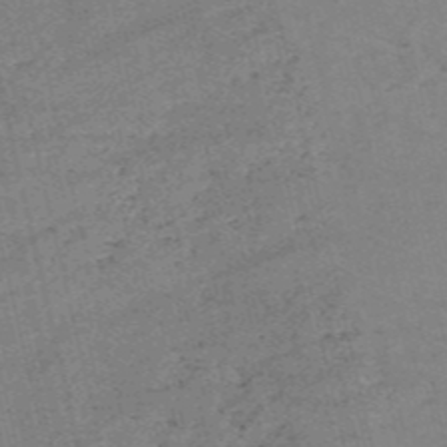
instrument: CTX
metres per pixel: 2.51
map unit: HNb
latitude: -54.6708
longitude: -42.3089
